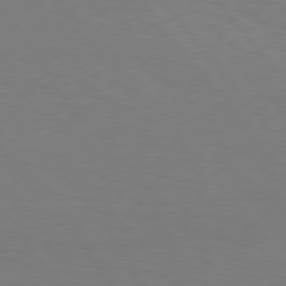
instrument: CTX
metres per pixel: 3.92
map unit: Hpe
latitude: 75.7450
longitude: -140.6490
